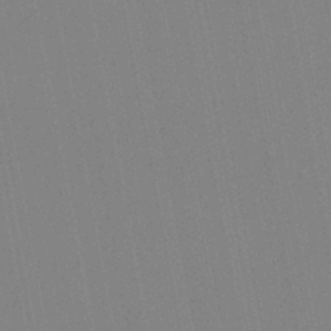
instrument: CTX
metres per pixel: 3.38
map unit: lHb
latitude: -46.6707
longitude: 69.7666
